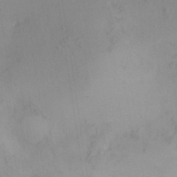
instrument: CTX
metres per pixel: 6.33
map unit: HNhu
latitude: 7.8016
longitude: -0.8569
